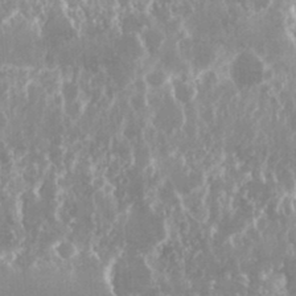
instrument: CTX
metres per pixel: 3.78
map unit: Nhu
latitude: 24.9324
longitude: -60.8947
